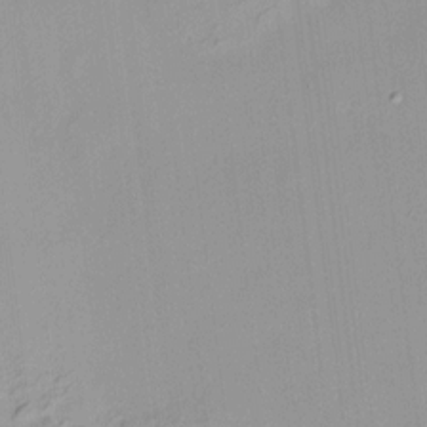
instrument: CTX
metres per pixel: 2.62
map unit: HNhu
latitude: 11.5560
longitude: 9.7289
